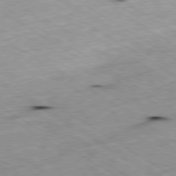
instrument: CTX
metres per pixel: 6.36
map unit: Ap
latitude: -80.3495
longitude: -72.6113
